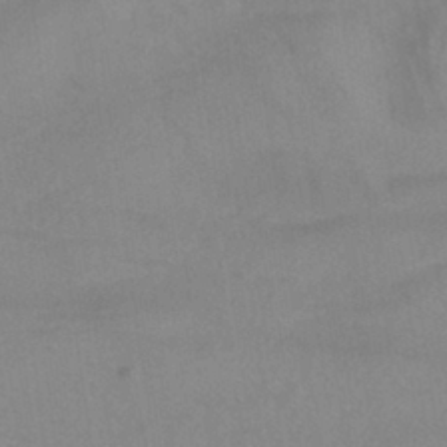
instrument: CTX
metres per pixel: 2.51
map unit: ANa
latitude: -37.9367
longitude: 95.7855
